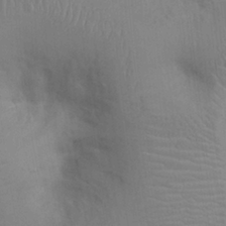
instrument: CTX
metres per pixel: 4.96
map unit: Ht
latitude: 0.5923
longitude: -14.0822
